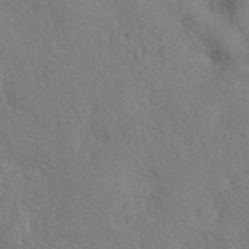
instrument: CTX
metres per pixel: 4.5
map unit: eAb
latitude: 39.9717
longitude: 112.1984
